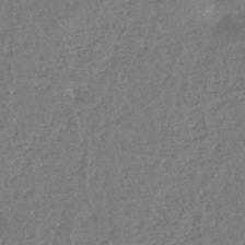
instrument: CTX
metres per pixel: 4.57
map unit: eHh
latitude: -45.0486
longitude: -29.0647
